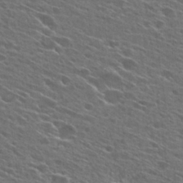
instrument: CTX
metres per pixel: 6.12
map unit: Hto
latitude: 26.8380
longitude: -44.9325
